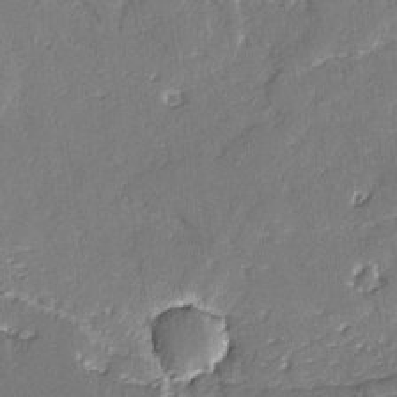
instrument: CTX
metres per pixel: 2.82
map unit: lAvf
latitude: -3.3131
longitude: -107.3671
